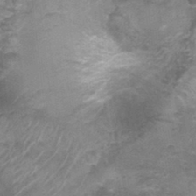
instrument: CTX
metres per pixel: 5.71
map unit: Nhu
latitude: 1.1214
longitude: -17.8961
